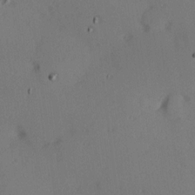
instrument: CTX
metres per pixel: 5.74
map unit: Hve
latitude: 13.9528
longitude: -90.3278
